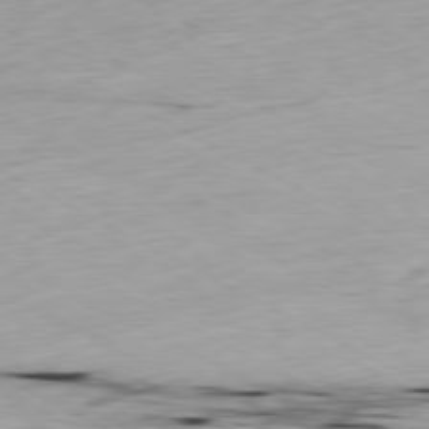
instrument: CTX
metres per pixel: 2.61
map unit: Ap
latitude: -80.5385
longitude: -69.9906
